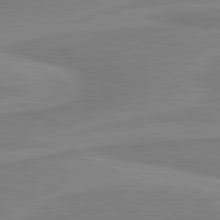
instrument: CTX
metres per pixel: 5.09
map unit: lApd
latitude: 81.1970
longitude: 170.0661
